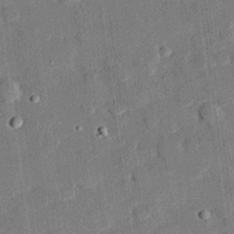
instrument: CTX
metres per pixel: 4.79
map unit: eHh
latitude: 27.5182
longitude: -81.7261
